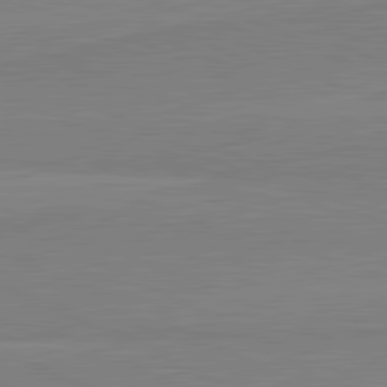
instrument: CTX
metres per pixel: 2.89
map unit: lApd
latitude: 81.7450
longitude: 167.4832
